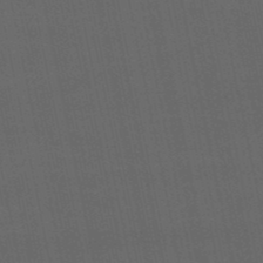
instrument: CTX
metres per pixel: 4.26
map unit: eHb
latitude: -50.4629
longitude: 72.5385
